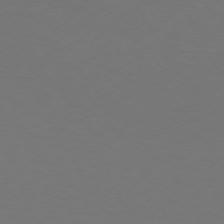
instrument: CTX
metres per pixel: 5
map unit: Hpe
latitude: 76.2144
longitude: -131.7639
